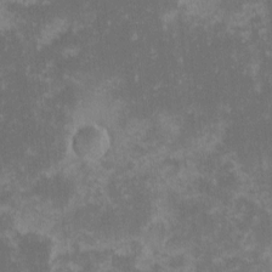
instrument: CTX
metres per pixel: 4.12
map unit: eHh
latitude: -1.5777
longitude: -86.1389
